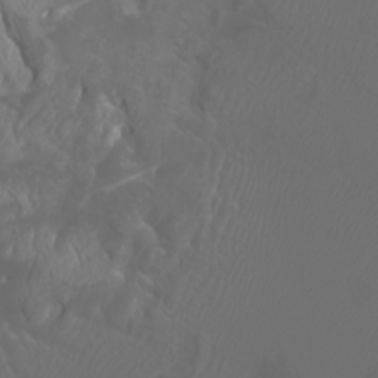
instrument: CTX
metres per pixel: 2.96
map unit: Htu
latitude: -4.8030
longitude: -89.4427
